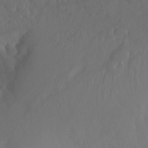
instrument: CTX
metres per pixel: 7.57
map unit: Aa
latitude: -13.3132
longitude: -67.7449
